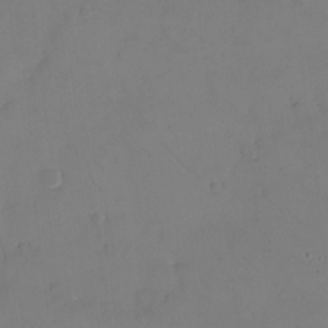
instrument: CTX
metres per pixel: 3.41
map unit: eHh
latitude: -8.9731
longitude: -67.2348
